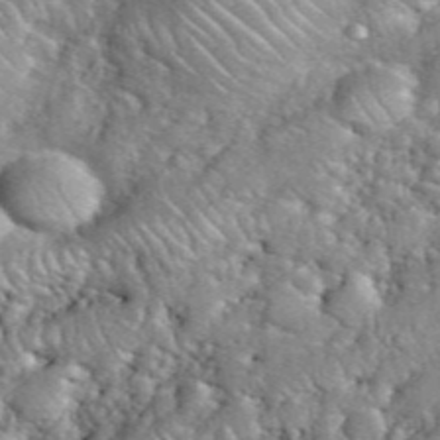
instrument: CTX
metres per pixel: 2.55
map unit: eHh
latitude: 39.4048
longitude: -58.9514
